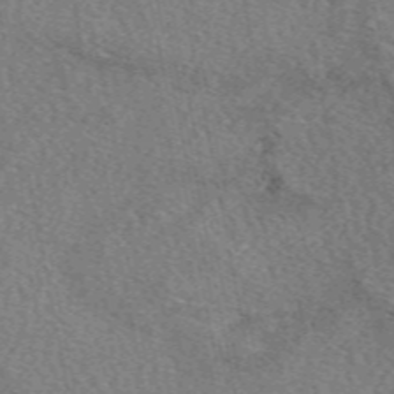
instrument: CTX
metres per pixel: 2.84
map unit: eAb
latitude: 49.9717
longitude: 112.7463
